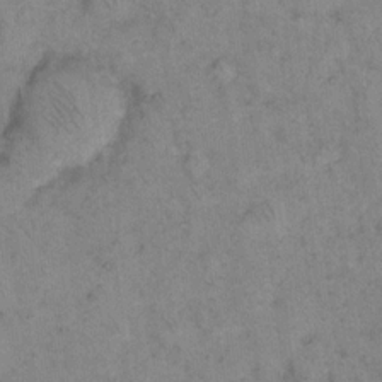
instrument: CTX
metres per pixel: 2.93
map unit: eHh
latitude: 15.0081
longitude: -65.1025
